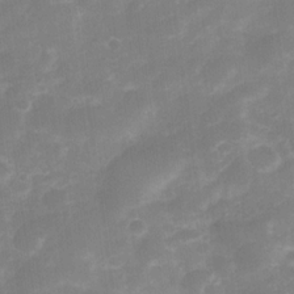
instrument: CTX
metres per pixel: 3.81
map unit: Nve
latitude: -27.2753
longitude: -148.8569
